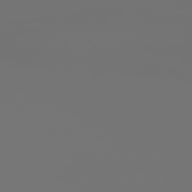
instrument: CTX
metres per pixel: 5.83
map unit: Hpe
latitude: 76.4412
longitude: -127.4427
